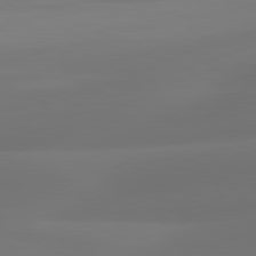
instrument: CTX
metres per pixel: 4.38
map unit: lApd
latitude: 81.3482
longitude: 128.9920
